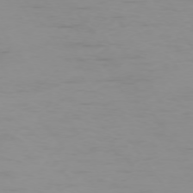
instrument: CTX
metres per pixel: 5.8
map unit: Ap
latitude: -74.6708
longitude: -81.9339
